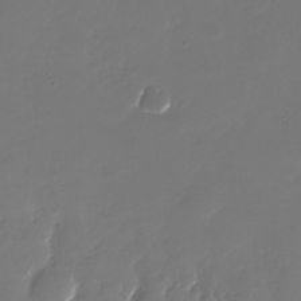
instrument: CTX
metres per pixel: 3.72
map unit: Nhu
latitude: -28.4062
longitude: -69.2537
